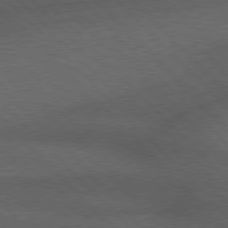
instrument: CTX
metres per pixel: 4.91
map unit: Hpe
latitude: 77.3859
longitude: -152.5168
